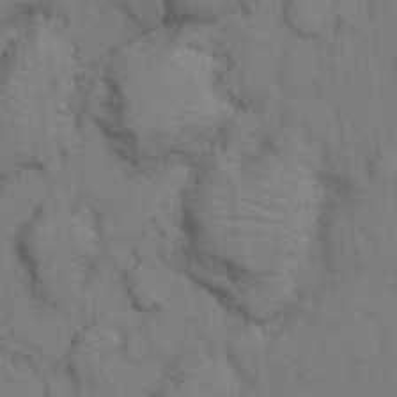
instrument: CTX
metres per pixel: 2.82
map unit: Hto
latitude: 14.8380
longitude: -30.6491
